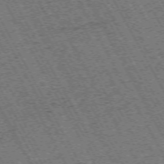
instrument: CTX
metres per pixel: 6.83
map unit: Hpe
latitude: -71.9178
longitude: 11.2376
